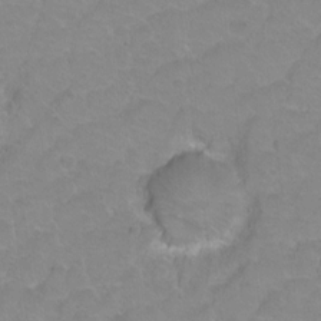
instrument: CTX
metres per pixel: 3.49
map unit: Hto
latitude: 2.4979
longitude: -33.0458
